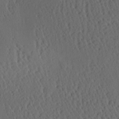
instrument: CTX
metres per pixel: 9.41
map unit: Aa
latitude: 25.8961
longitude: -133.7450
